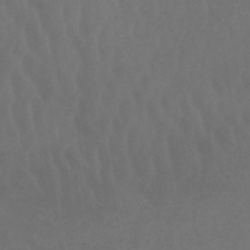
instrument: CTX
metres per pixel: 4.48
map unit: lHb
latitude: -45.7100
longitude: 66.7841
